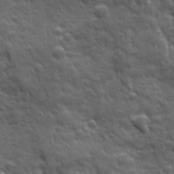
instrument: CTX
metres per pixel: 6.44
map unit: Ave
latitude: 19.2915
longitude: -133.5938
